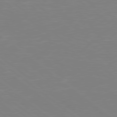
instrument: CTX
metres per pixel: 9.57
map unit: Hpe
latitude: 78.5546
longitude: -148.6679
